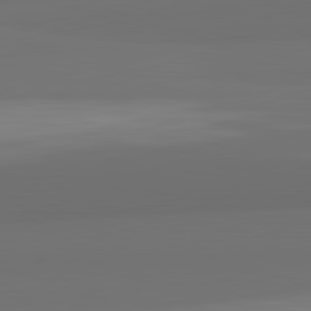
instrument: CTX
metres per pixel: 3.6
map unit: lApd
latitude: 82.6868
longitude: 166.3306
